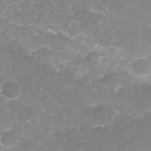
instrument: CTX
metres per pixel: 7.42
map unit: Nhu
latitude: 4.2900
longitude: -17.2726
